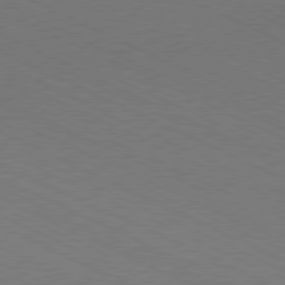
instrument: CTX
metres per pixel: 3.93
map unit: Hpe
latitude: -81.4455
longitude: 14.8786
